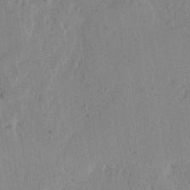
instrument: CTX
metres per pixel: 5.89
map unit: lAvf
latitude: -4.7463
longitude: -113.8772
